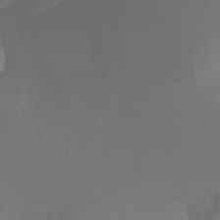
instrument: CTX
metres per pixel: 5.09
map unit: Ht
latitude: -16.6897
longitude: -50.2522
